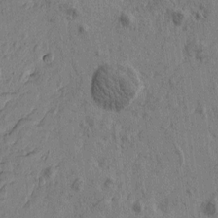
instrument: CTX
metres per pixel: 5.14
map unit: Htu
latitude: -5.7477
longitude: 179.5777
